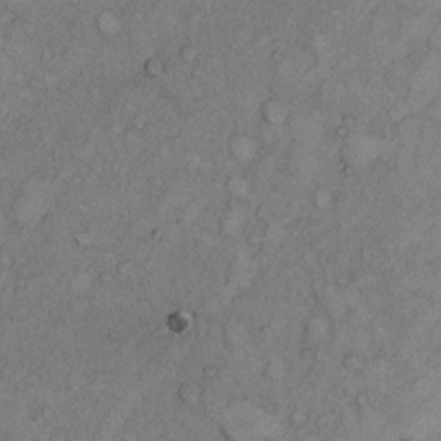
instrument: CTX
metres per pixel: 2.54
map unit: Hto
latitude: 8.7246
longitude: -59.1403
